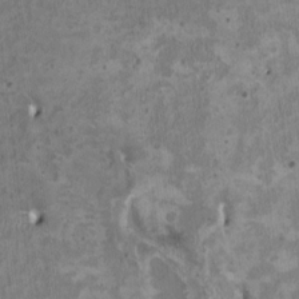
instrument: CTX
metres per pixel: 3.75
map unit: HNhu
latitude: 2.7057
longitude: -3.9528
